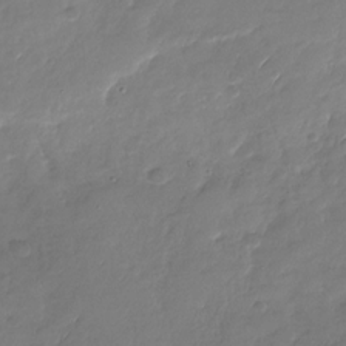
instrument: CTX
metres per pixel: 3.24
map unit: Nhu
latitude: -27.8800
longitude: -61.8394
